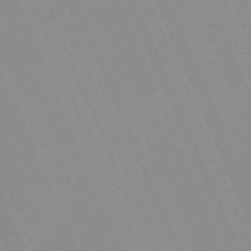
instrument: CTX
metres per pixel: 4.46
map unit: Nhu
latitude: -66.6518
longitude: 38.9542
